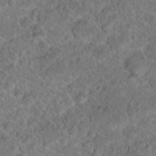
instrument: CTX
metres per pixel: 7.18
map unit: Hto
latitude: 17.5371
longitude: -37.3104
